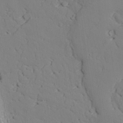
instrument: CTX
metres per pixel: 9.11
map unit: lAvf
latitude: 26.3467
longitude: -110.9136
